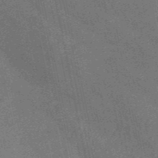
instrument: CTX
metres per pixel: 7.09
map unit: HNb
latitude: -52.7652
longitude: -48.9892
